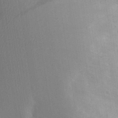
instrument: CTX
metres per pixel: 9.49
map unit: Aa
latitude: 29.6127
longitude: -145.6694
